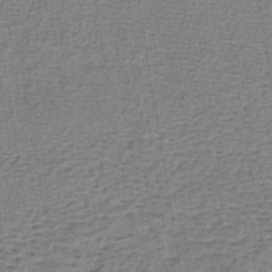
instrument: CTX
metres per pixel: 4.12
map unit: lHb
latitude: -40.5574
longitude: 62.7085
